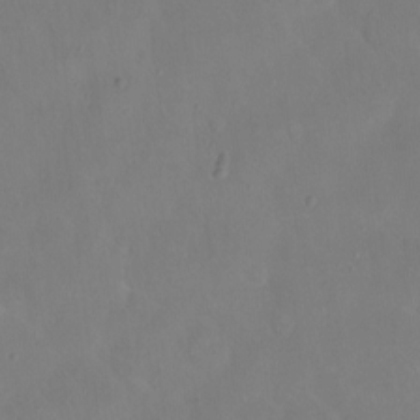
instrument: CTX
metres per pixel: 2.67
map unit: Hto
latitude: -13.8800
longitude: -42.9703
